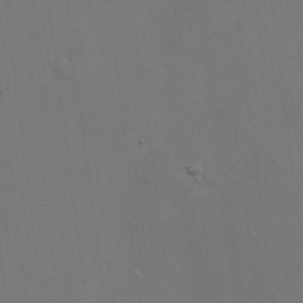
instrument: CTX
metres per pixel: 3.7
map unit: HNhu
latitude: 10.3845
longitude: 23.3132
